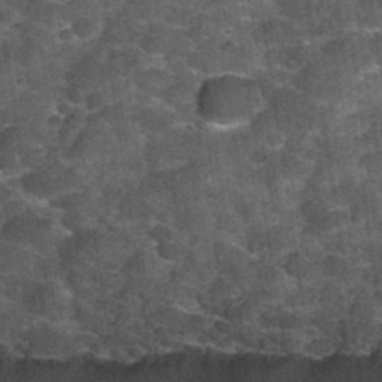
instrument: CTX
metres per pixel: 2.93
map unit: Hto
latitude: 34.7435
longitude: -52.9891
